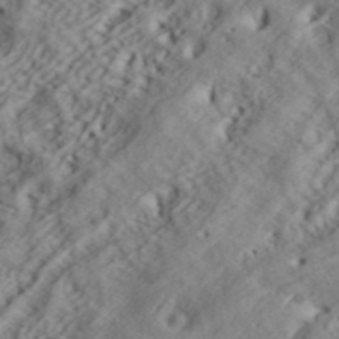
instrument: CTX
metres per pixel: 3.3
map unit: ANa
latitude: 42.6302
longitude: 55.0109
